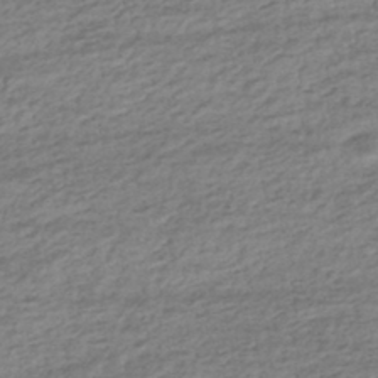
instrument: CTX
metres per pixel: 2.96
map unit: HNhu
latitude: -43.5399
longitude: 105.4265
